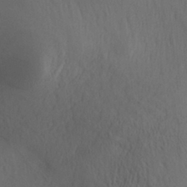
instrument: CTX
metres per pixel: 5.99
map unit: Aa
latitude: 30.2145
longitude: -144.0444
